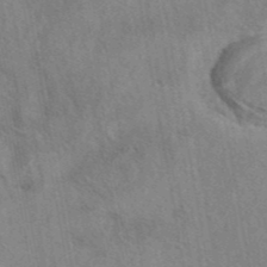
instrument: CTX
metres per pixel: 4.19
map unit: eAb
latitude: 41.9528
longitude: 109.6911
